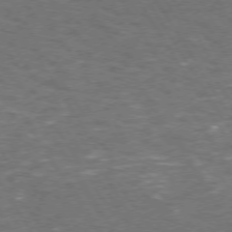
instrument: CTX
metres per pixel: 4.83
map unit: Hpe
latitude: 72.5546
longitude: -124.7624
